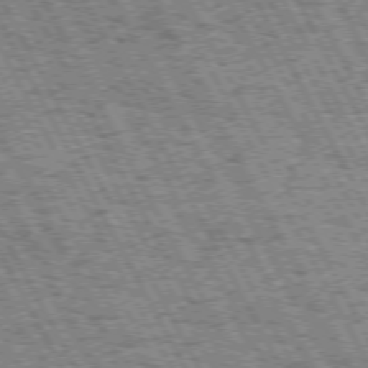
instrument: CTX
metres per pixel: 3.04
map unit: Hpe
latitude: 72.3657
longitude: -125.1970
